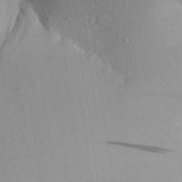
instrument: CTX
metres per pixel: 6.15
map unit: Aa
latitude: 27.2915
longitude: -145.1403
